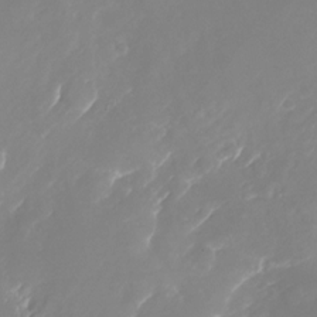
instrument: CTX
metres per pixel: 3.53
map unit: Nhu
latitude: -25.3698
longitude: -72.7247
